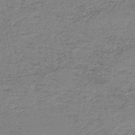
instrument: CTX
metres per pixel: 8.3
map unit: HNb
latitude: -44.1417
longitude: 49.9745
